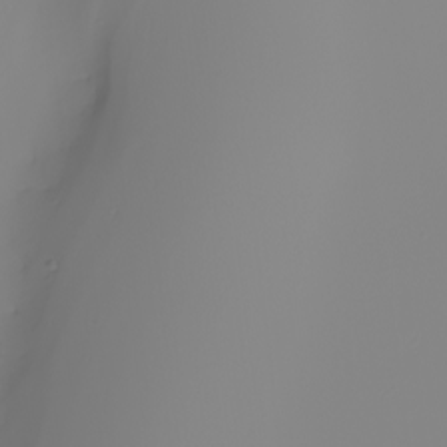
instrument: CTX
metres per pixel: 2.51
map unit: Nhu
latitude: -6.1228
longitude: -94.2145
